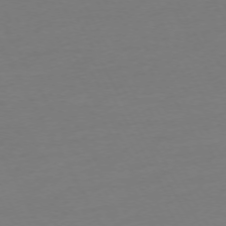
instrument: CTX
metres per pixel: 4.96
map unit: Ap
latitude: -74.6330
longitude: -69.6694
